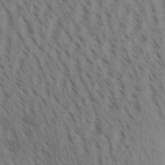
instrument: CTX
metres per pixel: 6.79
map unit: Aa
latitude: 31.0270
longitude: -140.2522
